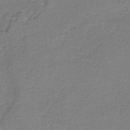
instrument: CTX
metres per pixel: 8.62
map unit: HNb
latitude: -34.9164
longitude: 59.0675
